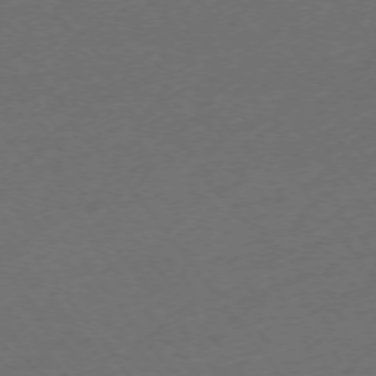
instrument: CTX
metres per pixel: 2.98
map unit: Ap
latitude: -74.5952
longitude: -72.0444
